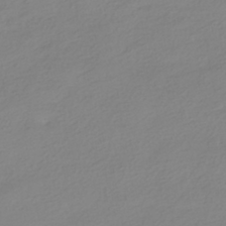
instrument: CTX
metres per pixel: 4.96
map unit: HNhu
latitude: -40.7085
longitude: 96.7085
